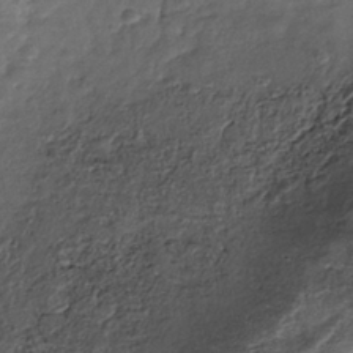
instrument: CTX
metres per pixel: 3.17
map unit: Nhu
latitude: -39.1431
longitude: -80.8380
